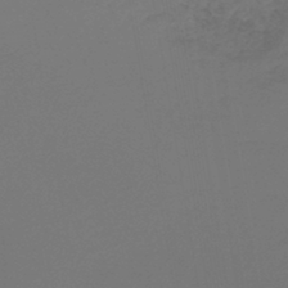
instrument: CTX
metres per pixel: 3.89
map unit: lHb
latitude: -43.6721
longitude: 59.5399
